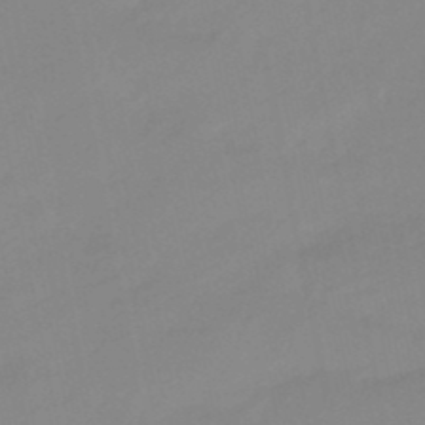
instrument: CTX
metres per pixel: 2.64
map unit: lHb
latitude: -48.7652
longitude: 80.5952
